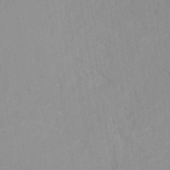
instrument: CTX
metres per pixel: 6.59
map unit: eHh
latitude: -42.2550
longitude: -32.2145
